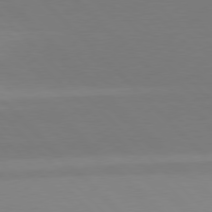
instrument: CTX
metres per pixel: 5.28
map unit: Hpe
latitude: 77.6505
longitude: -163.9906
